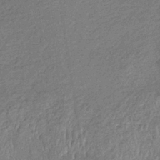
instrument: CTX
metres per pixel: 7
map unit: lHb
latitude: -35.3132
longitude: 69.0108
